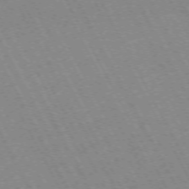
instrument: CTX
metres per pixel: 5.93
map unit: Hpe
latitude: -72.2361
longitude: 10.7274
